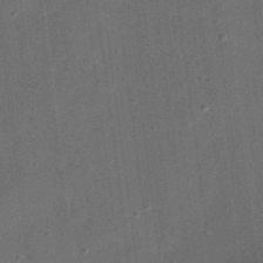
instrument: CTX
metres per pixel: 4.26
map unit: eHh
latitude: 24.5167
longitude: -70.7057
